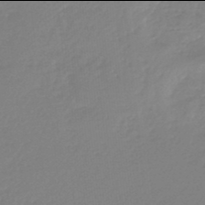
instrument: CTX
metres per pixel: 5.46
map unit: lHb
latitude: -46.0094
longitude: 65.2376
